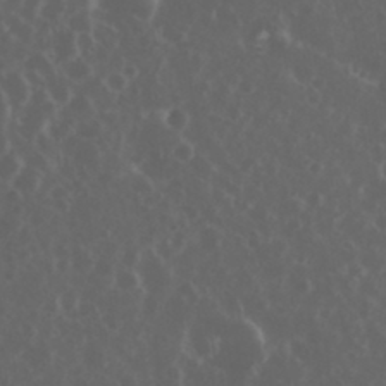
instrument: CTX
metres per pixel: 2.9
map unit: eHh
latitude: 34.4790
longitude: -59.3104
